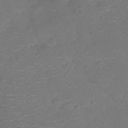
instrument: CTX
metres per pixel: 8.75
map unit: Ht
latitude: -10.9920
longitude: -20.7624
